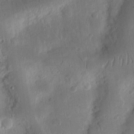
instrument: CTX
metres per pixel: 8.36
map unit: Ht
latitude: 12.0255
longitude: -75.0081
